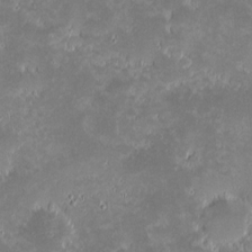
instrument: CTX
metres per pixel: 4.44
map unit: eHh
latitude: -1.5211
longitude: -85.7450
